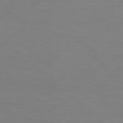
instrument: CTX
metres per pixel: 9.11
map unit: Hpe
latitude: 78.8191
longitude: -127.5371
